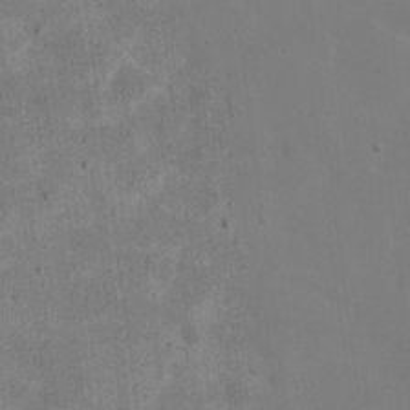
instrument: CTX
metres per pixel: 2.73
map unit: eHh
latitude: 20.1767
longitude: -71.2915
